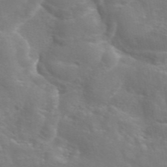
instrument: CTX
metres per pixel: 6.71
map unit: eAb
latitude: 45.1025
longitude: 125.5210
